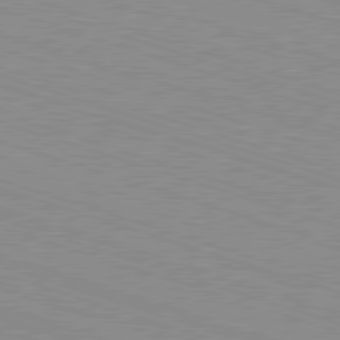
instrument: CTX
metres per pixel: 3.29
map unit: Hpe
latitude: -82.6518
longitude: 7.0108
